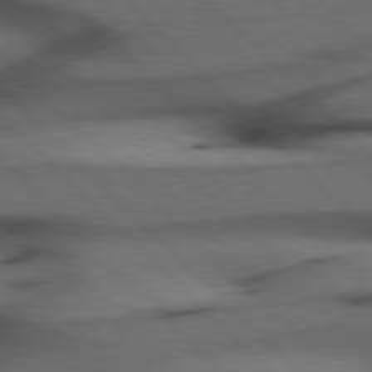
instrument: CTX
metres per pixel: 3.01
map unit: Hpe
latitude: 77.2348
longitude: -154.8758
